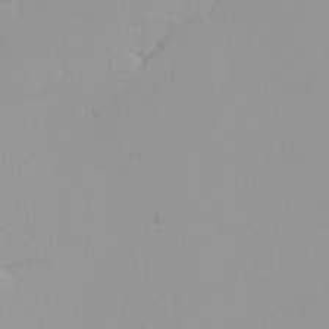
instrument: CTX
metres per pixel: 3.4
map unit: Nhu
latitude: -8.3117
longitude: -95.5371
